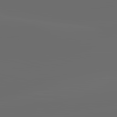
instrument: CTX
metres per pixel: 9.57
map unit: lApd
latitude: 83.7638
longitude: -128.7435
